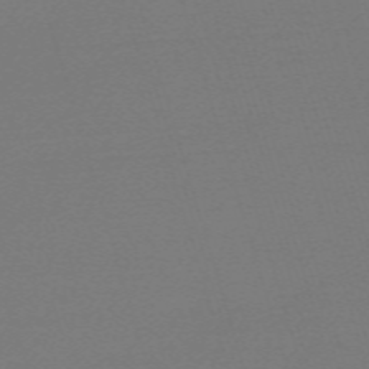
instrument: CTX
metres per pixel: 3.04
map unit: eHh
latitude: -63.0864
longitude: 52.3306
